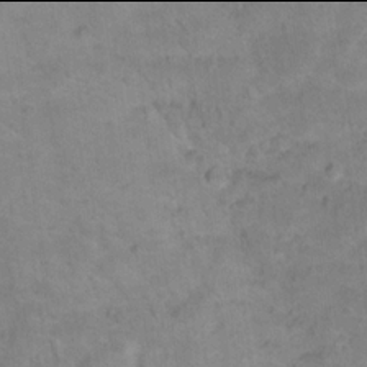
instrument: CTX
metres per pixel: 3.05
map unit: Hto
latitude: 17.9906
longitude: -38.8947
